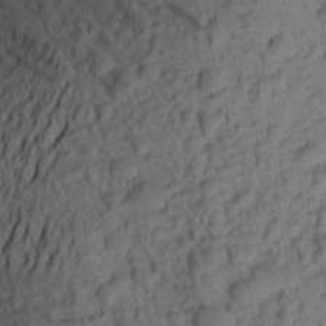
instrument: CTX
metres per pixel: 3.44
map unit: Aa
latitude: 22.7813
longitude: -147.6694
